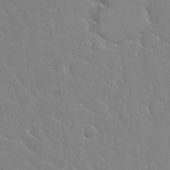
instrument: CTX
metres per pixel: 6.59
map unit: Nhu
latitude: 28.5168
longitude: -60.4979
